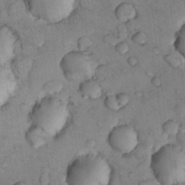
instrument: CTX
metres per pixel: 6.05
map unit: Nhu
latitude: 8.8380
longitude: -25.6316
